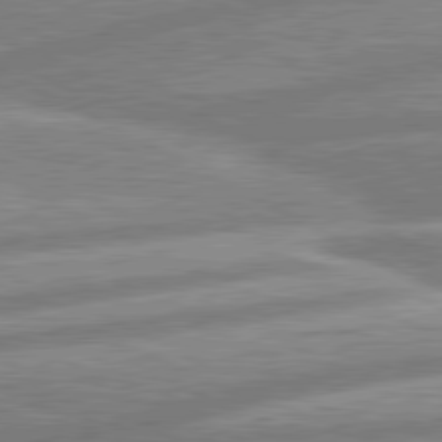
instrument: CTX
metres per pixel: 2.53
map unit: lApd
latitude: 80.5735
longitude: -167.3481
